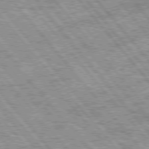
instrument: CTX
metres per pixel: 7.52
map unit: Hpe
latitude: 75.7828
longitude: -125.6316
